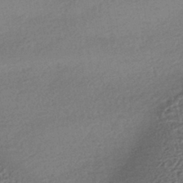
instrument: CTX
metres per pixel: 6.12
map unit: HNhu
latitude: -43.5588
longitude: 95.5021
